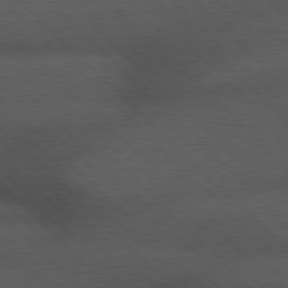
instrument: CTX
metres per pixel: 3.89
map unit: Hpe
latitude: 77.2726
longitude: -153.1592
